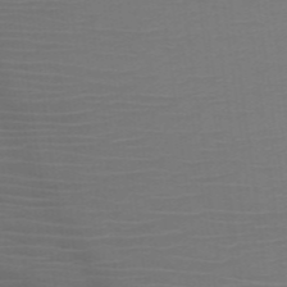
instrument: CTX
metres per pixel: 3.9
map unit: HNb
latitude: -49.8423
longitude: -45.6694
